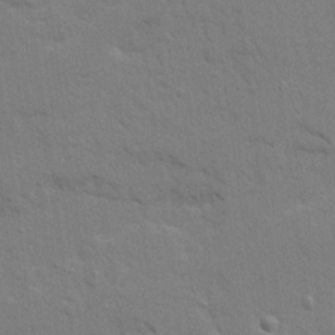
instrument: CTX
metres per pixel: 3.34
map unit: Ave
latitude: 22.7624
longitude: -130.3279
